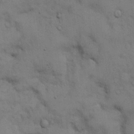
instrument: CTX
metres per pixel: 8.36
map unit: Hto
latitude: 13.4616
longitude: -60.5923
